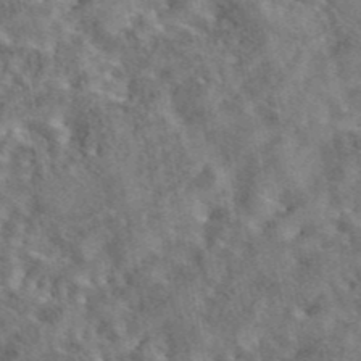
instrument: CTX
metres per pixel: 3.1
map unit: eAb
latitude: 43.4427
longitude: 109.3510
